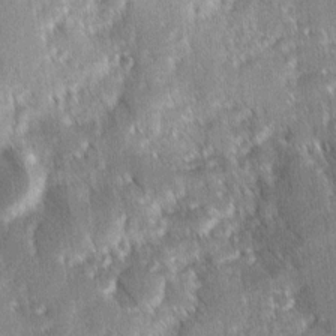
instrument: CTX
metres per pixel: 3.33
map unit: Ave
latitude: 8.6680
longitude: -104.5735
